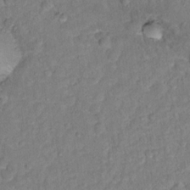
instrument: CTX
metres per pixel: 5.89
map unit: Hto
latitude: 12.9892
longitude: -37.4427
